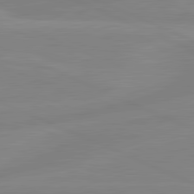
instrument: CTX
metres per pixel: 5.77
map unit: lApd
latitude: 81.6505
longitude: -173.5371
